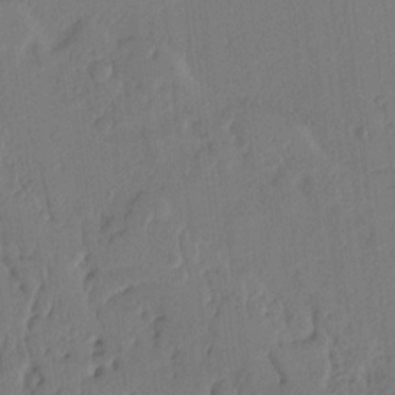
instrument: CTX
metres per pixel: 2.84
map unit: Ht
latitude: 10.1389
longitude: -78.2334
